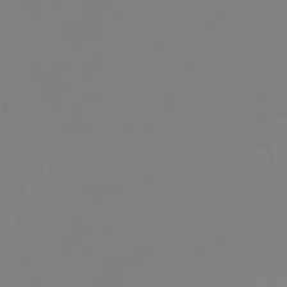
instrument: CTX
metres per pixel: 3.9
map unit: lHb
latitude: -49.5399
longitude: 79.7288
